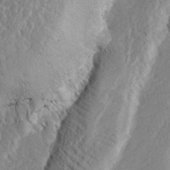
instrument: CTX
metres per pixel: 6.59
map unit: lHvf
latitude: 25.8961
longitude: 143.8422
